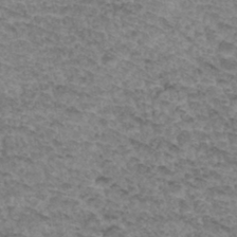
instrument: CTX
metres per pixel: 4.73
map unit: Hto
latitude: 33.5938
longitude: -47.6883
